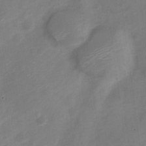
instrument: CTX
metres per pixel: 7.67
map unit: Nve
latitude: -20.9352
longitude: 107.6533
